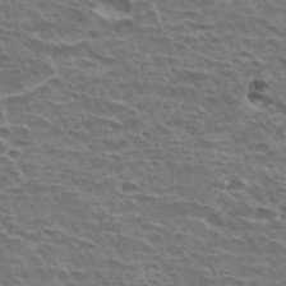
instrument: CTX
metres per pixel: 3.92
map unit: Hto
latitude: 31.0648
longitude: -41.4048
